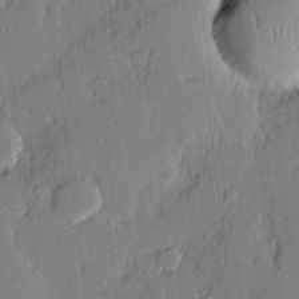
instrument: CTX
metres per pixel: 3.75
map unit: lHvf
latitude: 19.9528
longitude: 146.3873
